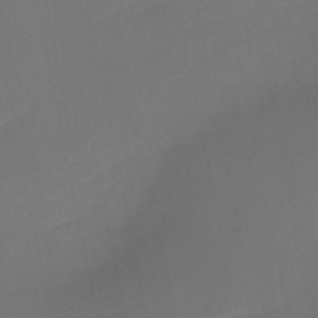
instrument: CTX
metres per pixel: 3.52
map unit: HNb
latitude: -51.7100
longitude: -46.6869
